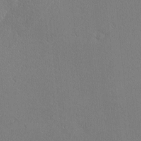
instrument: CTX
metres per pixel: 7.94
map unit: Nhu
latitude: 0.8002
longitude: -78.6680
